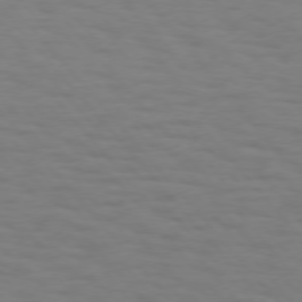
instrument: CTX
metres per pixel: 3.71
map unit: Hpe
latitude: 75.2915
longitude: -132.5168
